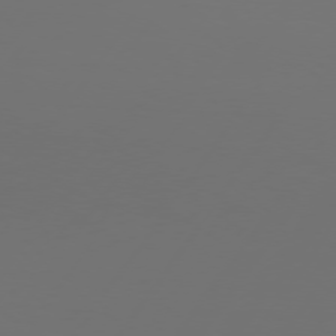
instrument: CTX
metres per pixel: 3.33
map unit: Hpe
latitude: 74.8002
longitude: -130.4601
